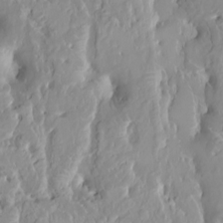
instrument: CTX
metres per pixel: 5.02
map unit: HNhu
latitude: 2.4979
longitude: 7.8800
